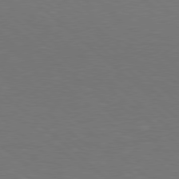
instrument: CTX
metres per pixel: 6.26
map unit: Hpe
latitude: 78.2901
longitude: -150.4601
